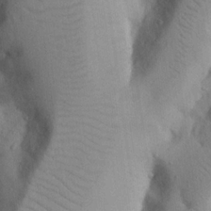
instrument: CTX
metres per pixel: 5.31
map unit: Nhu
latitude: 20.3090
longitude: -73.9339
